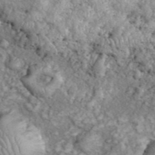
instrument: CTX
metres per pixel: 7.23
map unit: eHh
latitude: 38.6679
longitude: -56.5545
